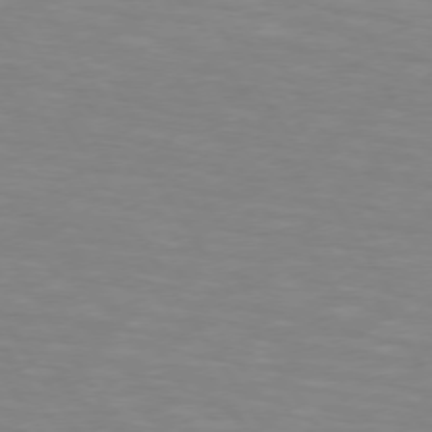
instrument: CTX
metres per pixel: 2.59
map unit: lApd
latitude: 73.9339
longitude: -53.4427
